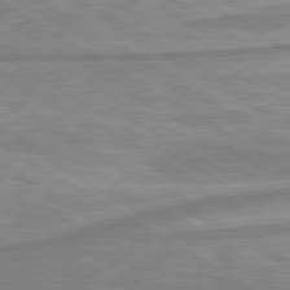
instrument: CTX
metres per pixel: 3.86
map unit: lApd
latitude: 80.3656
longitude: -172.4601
